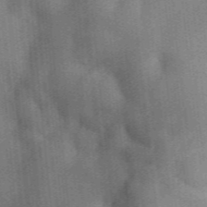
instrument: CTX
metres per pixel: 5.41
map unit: lHvf
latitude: 35.9339
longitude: -90.5924
